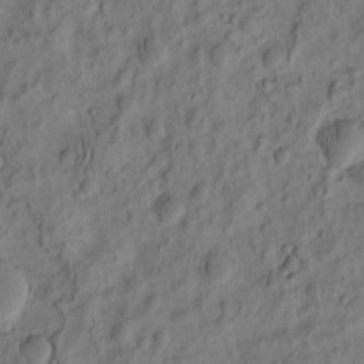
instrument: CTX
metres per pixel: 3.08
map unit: eHh
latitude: -2.6518
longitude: 17.6155
